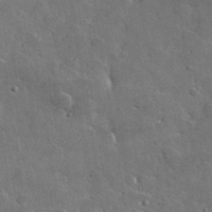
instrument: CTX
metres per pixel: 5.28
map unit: lHvf
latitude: 36.7813
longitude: -90.0822
